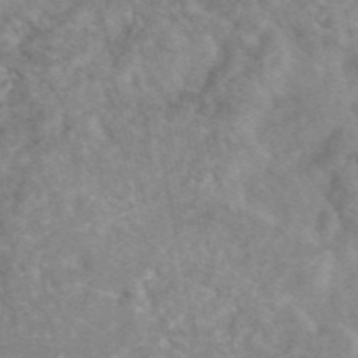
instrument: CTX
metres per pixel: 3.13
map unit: eAb
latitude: 47.5749
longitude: 119.5777
